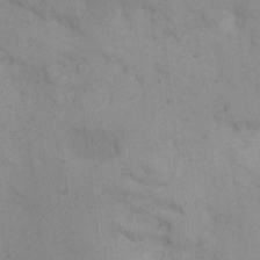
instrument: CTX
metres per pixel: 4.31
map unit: eHh
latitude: 8.4601
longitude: -63.0081
